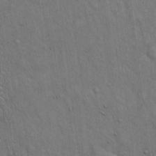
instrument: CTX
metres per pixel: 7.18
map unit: Hto
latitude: 14.0822
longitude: -60.8569
